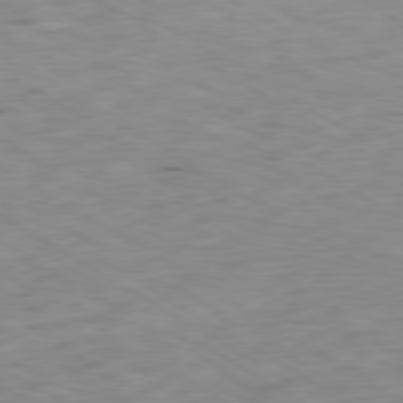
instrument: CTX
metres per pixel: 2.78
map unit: Ap
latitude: -80.1417
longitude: -100.5168
